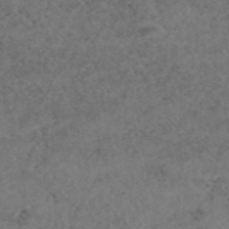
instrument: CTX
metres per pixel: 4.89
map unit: eAb
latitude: 45.0836
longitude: 115.4076
